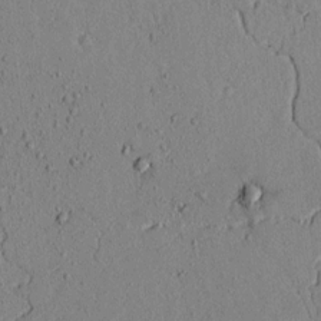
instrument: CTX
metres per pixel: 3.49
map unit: lAvf
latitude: 5.4993
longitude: 166.5385
